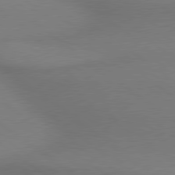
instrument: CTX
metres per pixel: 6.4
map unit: lApd
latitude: 79.2915
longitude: 179.6910
